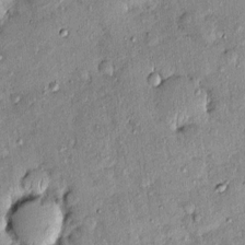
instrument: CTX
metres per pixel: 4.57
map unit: eHh
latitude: 0.0822
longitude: 15.9367
